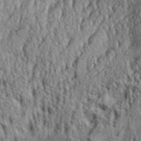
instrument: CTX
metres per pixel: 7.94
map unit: Aa
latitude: 30.6302
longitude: -136.6491
